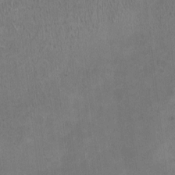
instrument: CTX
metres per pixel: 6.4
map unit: HNhu
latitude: -3.3887
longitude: -3.3670
